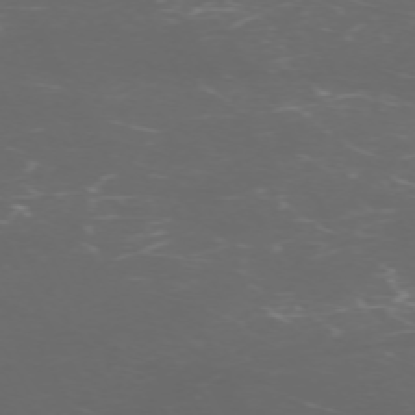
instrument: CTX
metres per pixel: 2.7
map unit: Hpe
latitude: -71.4455
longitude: 8.1417
